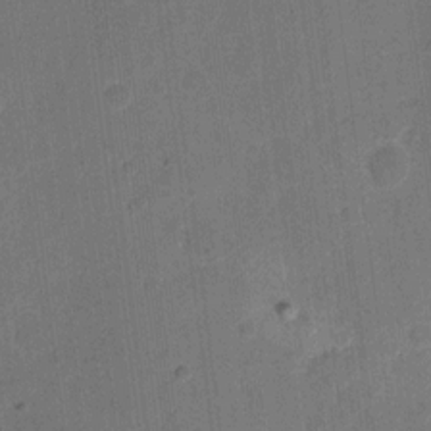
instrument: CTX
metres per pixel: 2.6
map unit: eHh
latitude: 11.7828
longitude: -66.8191
